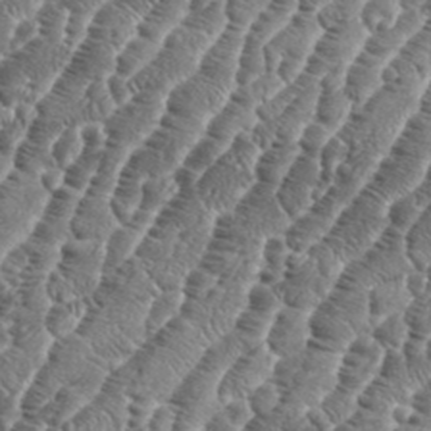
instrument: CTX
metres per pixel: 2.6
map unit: eHh
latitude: 36.6491
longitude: -136.9136
